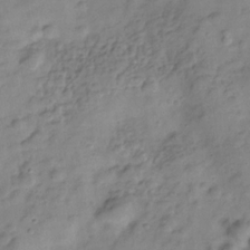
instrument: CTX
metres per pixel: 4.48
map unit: Hve
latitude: -29.2376
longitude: 92.9731
